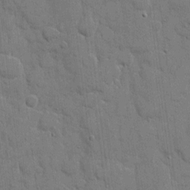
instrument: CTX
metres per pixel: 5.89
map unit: eHh
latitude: 8.6680
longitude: -67.6316
